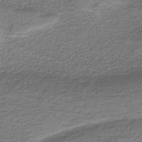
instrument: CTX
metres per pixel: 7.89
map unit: HNb
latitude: -37.5210
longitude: 53.7477
